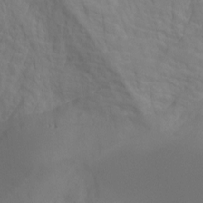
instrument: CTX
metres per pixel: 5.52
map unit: Hto
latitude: -7.6155
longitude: -51.6882
